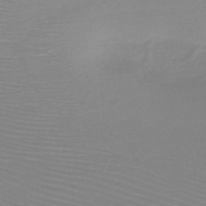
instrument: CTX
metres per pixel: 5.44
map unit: HNb
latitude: -48.4440
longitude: -43.1592
